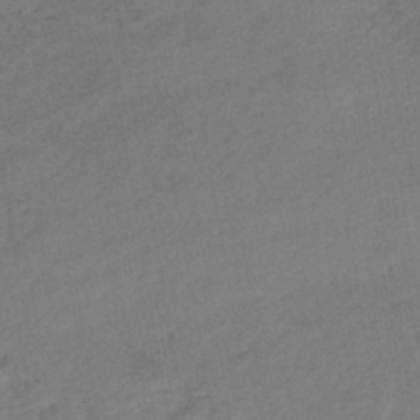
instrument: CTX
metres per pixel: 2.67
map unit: lHb
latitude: -41.1998
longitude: 73.1431
